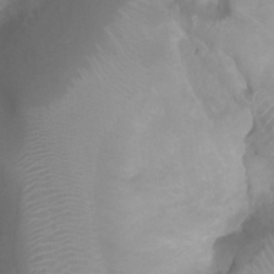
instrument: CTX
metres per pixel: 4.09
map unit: Htu
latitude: 3.5371
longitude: -21.6316
